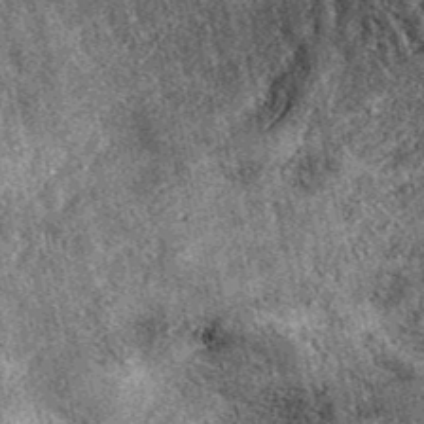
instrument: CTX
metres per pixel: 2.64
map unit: eAb
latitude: 39.7450
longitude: 109.5777
